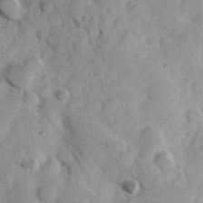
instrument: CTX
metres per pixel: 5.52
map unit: Hve
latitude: 24.1388
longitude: 147.1809
